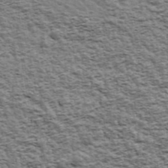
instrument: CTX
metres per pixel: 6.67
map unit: Ave
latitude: 43.4427
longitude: -111.5938
